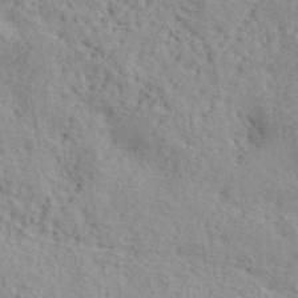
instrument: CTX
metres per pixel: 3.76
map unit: lHvf
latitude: 41.1781
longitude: -87.4993
